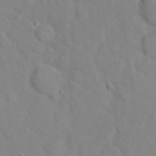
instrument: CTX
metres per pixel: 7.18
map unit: Hto
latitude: 17.6316
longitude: -36.2145
